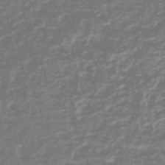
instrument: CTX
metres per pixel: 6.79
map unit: HNhu
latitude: -46.5951
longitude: 28.7085
